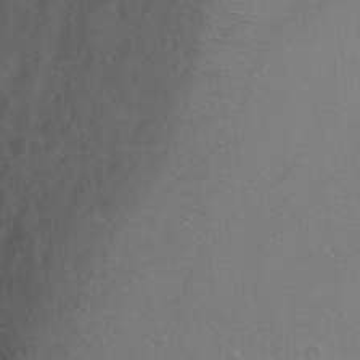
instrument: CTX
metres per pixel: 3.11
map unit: Ht
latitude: 1.1214
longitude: -32.3467
